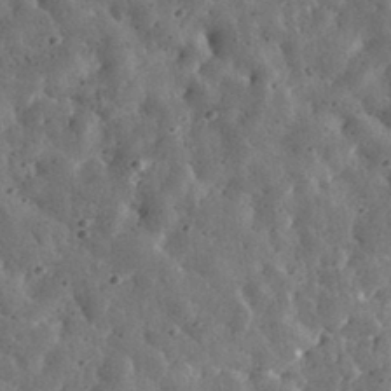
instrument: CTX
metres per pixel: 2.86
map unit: eHh
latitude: 33.5938
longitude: -79.1214
